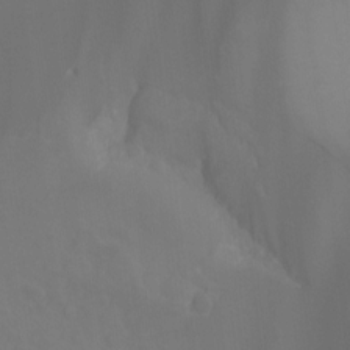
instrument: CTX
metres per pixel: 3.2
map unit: Hto
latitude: -6.7841
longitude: -48.6302
